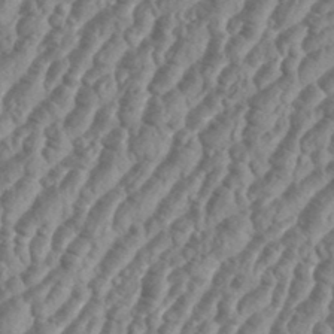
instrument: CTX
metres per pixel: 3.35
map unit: eHh
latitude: 36.4034
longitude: -136.0633
